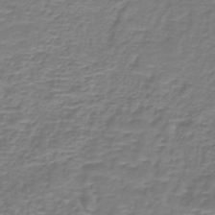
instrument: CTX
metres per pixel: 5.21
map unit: lHb
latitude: -40.4629
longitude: 58.3684
